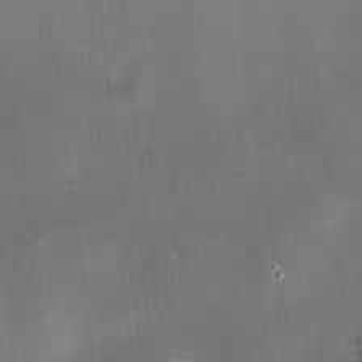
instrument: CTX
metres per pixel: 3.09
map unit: HNhu
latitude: 11.4616
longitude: 11.0864
